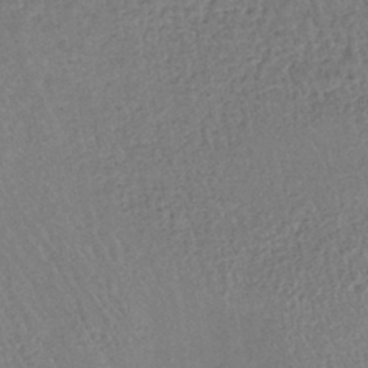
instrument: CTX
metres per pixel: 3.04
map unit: lHb
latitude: -40.7463
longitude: 68.9163
